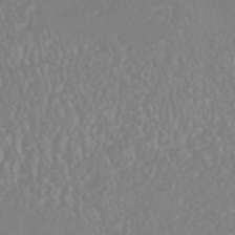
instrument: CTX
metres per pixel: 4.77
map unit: HNhu
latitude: -46.7085
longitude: 97.3888
